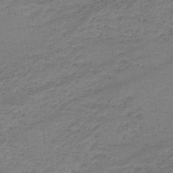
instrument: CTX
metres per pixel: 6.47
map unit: lHb
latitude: -33.4833
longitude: 68.9541
